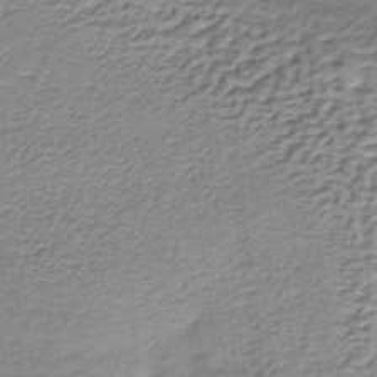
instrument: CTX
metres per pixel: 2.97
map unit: lHb
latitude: -36.4251
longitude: 60.4062
